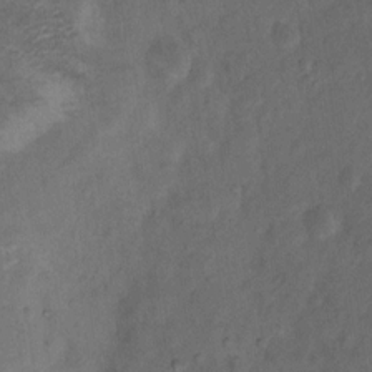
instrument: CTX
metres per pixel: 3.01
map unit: Nhu
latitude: 10.4979
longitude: -26.8947
